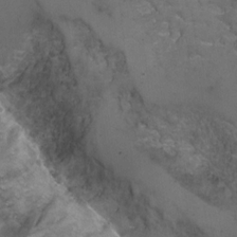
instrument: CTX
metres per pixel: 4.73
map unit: Ht
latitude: 5.0647
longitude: -36.3467
